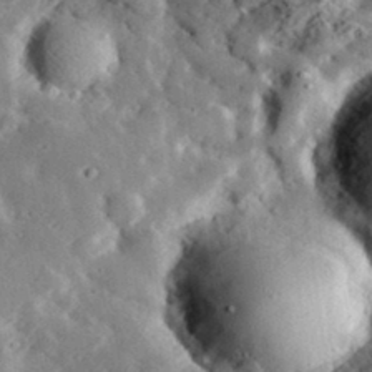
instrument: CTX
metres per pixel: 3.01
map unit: lHvf
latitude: 33.6505
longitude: -83.5371
